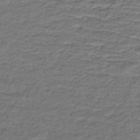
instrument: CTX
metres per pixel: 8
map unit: lHb
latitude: -32.6897
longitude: 65.4833
